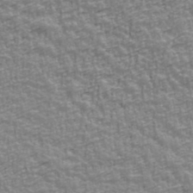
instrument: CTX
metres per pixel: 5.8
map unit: Ave
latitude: 41.6127
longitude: -112.7813
